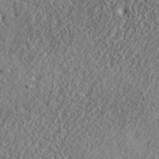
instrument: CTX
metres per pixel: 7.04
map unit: ANa
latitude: 41.8772
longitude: -86.4790
